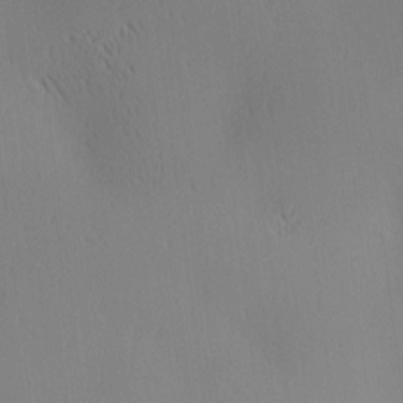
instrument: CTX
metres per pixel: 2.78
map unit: lAa
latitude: 1.7449
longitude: -116.7246
